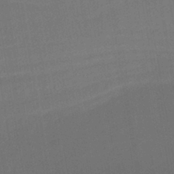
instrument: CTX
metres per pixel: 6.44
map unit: lHb
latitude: -41.1242
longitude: 67.8233
